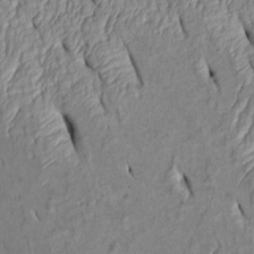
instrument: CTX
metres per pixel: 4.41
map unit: Htu
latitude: 1.9906
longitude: 149.0676
